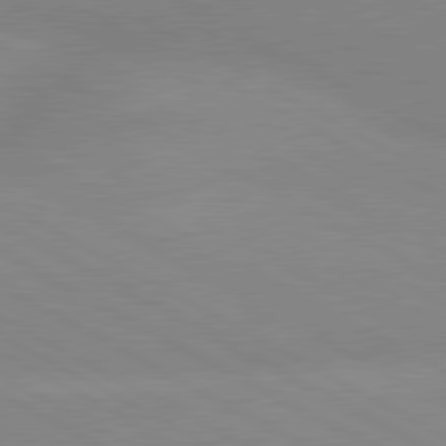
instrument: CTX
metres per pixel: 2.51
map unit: lApd
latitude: 80.3278
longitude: -147.5938
